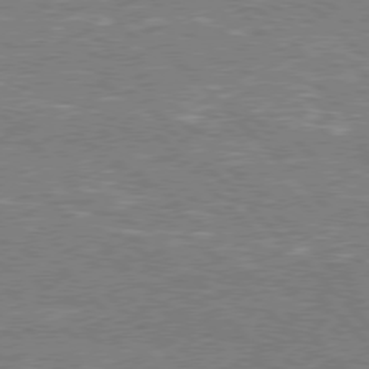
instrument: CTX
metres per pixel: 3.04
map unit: Hpe
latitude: 77.1592
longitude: -135.9339
